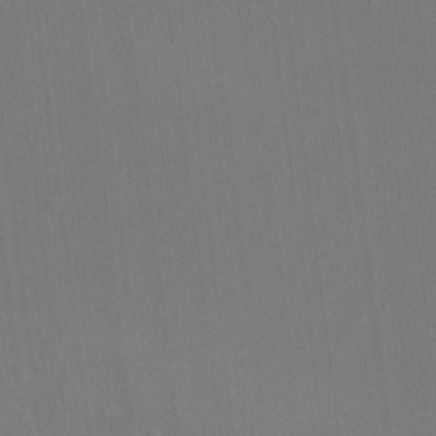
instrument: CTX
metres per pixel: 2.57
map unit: HNhu
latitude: 5.4615
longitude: 7.2187
